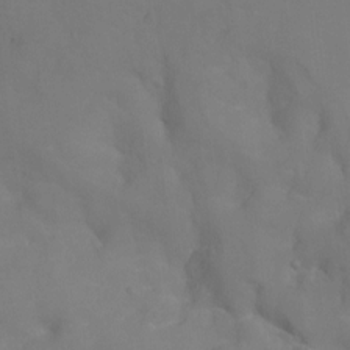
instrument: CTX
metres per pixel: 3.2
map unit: Hto
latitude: 0.2333
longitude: -33.8583
